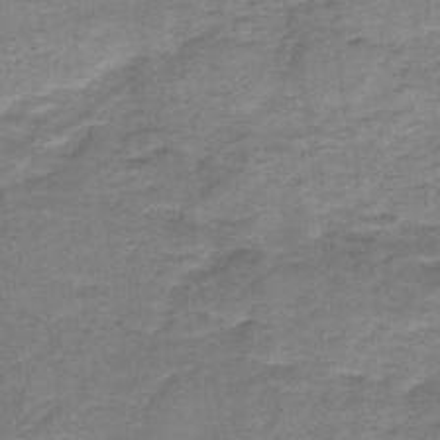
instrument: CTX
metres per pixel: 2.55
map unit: HNb
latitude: -48.0850
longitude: -38.6868
